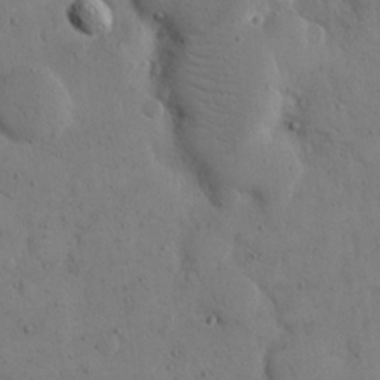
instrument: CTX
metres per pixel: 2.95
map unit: eHh
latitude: 14.2901
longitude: -67.1781
